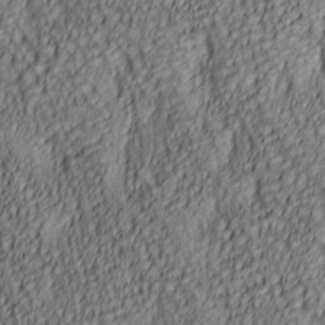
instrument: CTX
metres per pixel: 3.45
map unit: lAa
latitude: 5.9339
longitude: -116.6868
